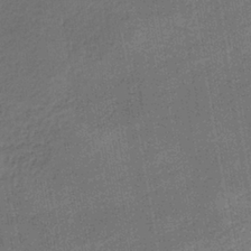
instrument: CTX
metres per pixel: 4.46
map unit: HNb
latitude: -35.5777
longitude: 59.2186
